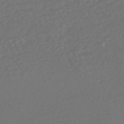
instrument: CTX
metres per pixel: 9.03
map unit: HNhu
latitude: -47.6155
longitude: 97.4644
